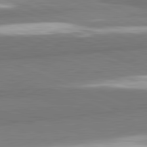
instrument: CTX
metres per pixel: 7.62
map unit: lApd
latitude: 82.0822
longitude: 174.4817
